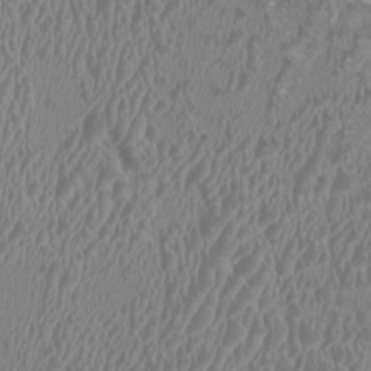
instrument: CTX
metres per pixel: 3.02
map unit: HNhu
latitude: 1.6694
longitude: -2.1578
